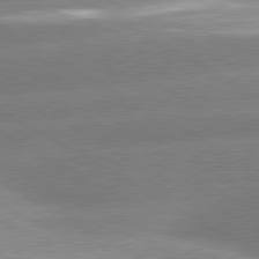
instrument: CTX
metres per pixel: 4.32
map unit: lApd
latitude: 80.5924
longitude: -155.1970
